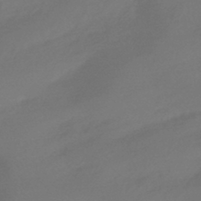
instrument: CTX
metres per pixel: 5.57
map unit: HNhu
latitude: -43.7855
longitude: 92.5196
